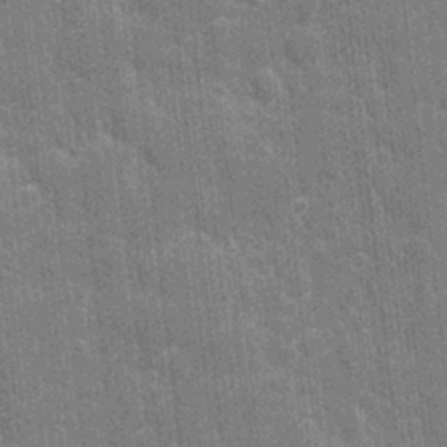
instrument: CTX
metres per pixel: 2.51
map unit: eHh
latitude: 6.2522
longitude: -74.3845
